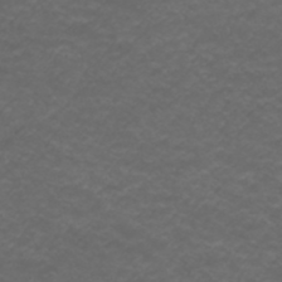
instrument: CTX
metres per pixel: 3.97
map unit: ANa
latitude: 39.3104
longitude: 23.9178
